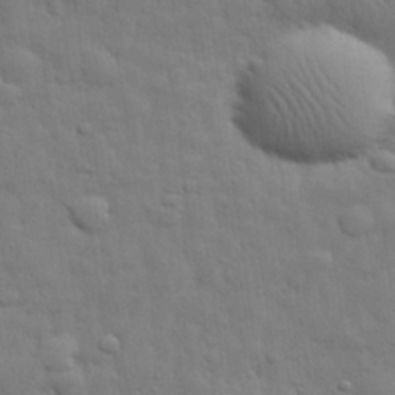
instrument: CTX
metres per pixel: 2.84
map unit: eHh
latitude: 28.8947
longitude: -75.4804
